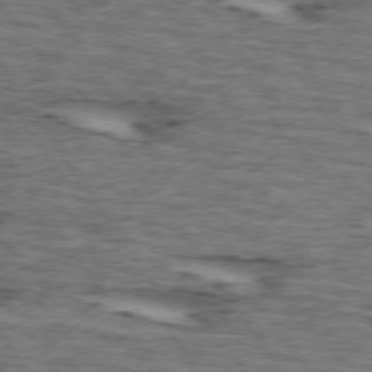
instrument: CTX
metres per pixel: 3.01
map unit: lApd
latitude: 74.0444
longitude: -73.4238
